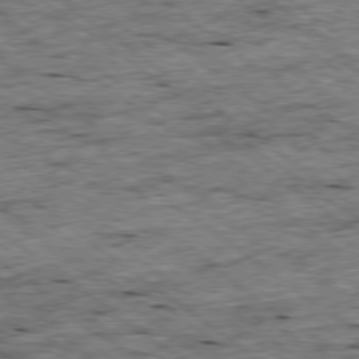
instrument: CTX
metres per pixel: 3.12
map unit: Ap
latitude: -78.8786
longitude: -87.8583
